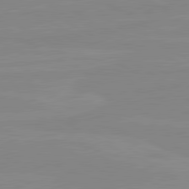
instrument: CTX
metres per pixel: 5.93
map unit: lApd
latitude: 80.7246
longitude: -176.6679
